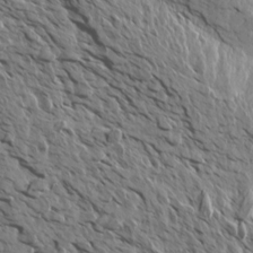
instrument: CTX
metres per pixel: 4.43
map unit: Aa
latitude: 13.8583
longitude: -141.7449
